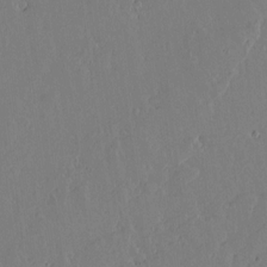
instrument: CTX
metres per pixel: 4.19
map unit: lAvf
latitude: 15.7261
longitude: -126.0822
